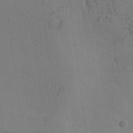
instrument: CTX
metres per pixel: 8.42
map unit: Ave
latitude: -8.5763
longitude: -122.1956
